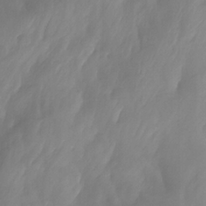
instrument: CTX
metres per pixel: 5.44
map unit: Nhu
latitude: -13.5588
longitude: -64.8947
